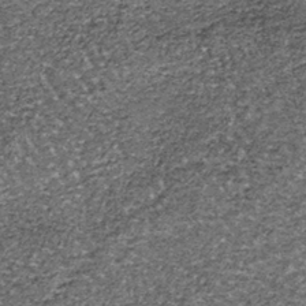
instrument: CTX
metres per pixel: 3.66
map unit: lHb
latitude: -39.8611
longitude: 65.4455
